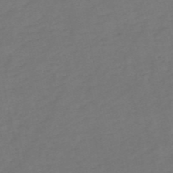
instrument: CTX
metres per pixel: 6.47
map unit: HNb
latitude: -54.1606
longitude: -50.2711
